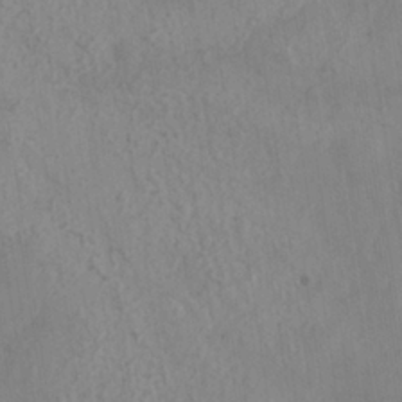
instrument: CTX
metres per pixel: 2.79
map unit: Nhe
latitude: -36.9163
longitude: -176.9702
